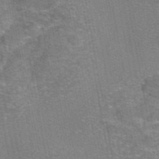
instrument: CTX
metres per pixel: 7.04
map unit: eAb
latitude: 46.2901
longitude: 105.8233
